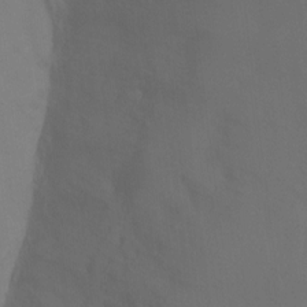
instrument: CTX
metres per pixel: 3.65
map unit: Ht
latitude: 2.5168
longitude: -23.2159
